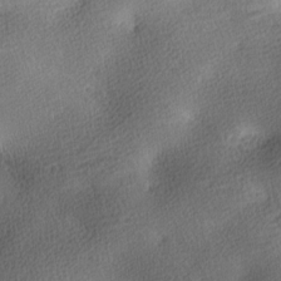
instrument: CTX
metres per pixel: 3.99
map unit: lAa
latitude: -10.0850
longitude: -125.4426
